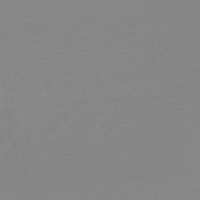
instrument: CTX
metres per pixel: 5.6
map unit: HNb
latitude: -49.6533
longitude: -38.6868
